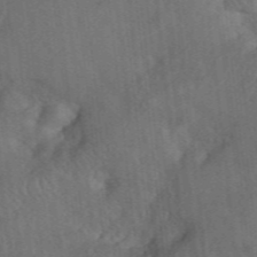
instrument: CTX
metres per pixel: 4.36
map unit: eHh
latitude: 39.6883
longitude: -56.0633
